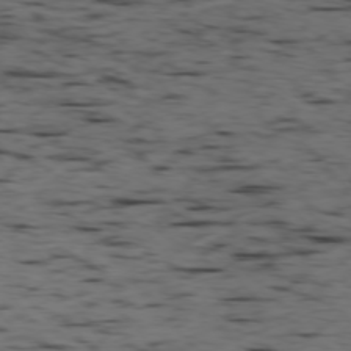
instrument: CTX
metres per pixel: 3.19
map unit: Ap
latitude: -76.5574
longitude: -90.8002
